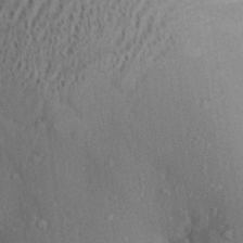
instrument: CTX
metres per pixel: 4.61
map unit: Aa
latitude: 29.3859
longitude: -131.6316
